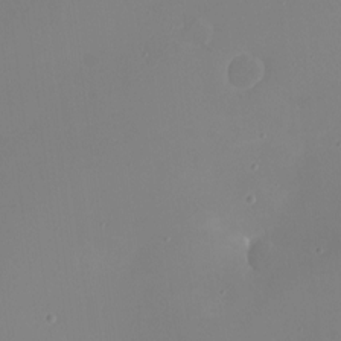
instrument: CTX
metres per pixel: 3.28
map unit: Nhu
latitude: -16.1228
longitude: -57.4615
